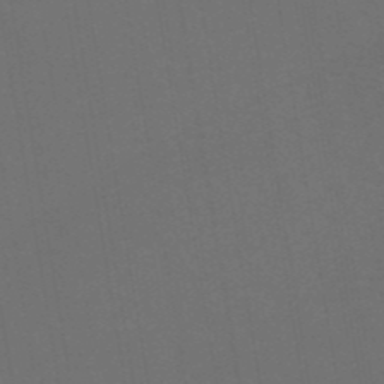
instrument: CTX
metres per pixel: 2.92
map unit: ANa
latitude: 43.3104
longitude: 28.0094
